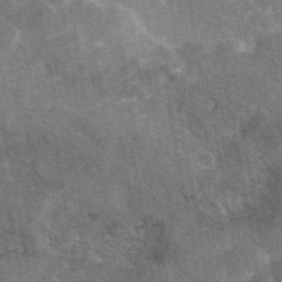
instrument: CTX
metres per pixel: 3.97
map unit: eAb
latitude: 45.5560
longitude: 121.0675
